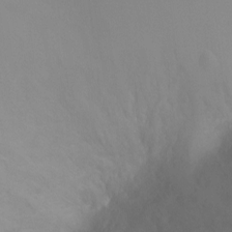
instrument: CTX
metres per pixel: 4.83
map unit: Ht
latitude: -5.0486
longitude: -26.6869
